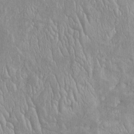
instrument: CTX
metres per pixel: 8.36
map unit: Htu
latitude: -5.5777
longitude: 156.7463
